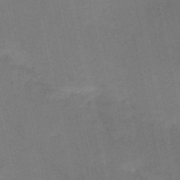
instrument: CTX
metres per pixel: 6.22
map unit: HNb
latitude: -52.5762
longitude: -46.4790
